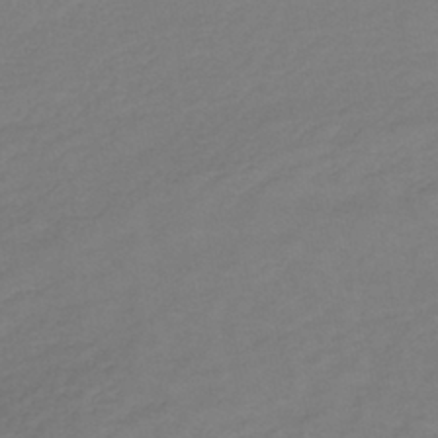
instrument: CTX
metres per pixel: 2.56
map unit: lHb
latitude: -39.7100
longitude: 72.4629
